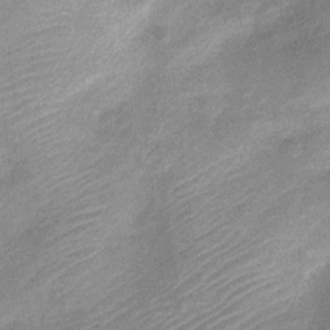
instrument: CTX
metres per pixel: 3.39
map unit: Nve
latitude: -19.4265
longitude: 108.8219
